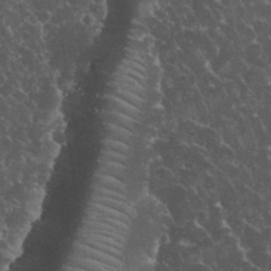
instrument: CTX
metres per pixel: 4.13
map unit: eHh
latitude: 33.6505
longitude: -64.8569
